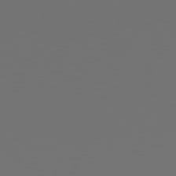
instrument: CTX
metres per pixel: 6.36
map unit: Hpe
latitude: 77.9150
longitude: -176.0822
